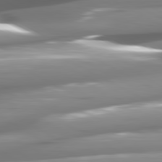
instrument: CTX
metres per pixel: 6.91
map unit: lApd
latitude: 80.9325
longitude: -144.6112
